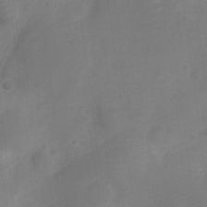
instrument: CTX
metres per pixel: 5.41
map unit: Nve
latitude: -21.6721
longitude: 106.8219
